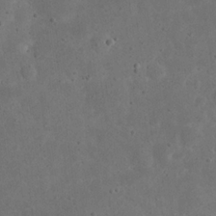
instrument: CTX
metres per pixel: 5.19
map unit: eHh
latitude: 23.1781
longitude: -68.2523
